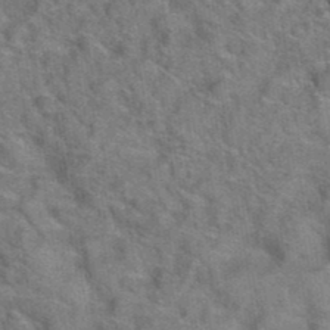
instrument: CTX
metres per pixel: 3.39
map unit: Hto
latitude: 39.6883
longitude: -43.0459
